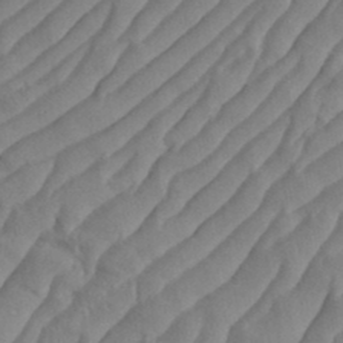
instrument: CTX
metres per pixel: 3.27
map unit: eHh
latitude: 36.5168
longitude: -137.9339
